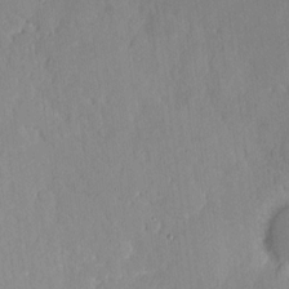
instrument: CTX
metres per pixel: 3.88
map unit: eHh
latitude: 11.0270
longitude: -71.6316
